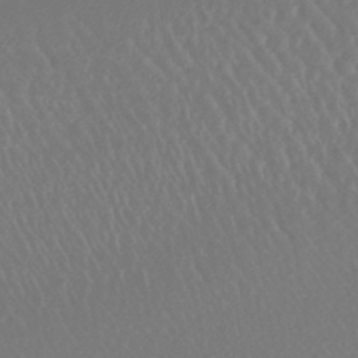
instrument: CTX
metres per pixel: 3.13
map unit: lHb
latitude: -43.4643
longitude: 75.8801
